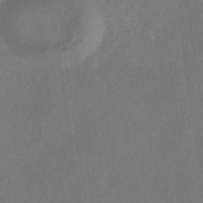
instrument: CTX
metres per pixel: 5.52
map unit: eHb
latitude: -30.8219
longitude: 68.2361
